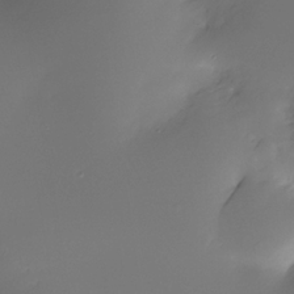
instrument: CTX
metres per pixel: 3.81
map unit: Nhe
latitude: -33.5588
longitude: -116.3845
